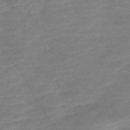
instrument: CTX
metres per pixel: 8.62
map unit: Nve
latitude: -58.0472
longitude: 61.4077
